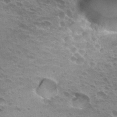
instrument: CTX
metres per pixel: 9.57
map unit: Hto
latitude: 31.7450
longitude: -40.7435
